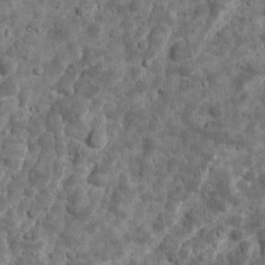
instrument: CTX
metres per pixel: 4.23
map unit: Ave
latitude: 16.8758
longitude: -134.1955
